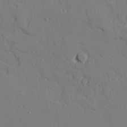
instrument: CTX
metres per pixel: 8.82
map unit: lAvf
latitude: 25.5182
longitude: -110.4790
